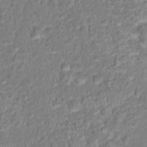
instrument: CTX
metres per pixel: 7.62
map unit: Hto
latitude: 16.6868
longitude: -40.1955
